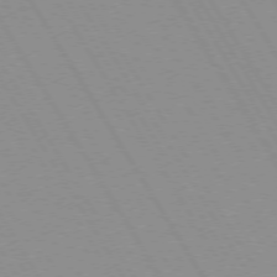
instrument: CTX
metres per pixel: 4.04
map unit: lApd
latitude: 72.5357
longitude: -56.1577
